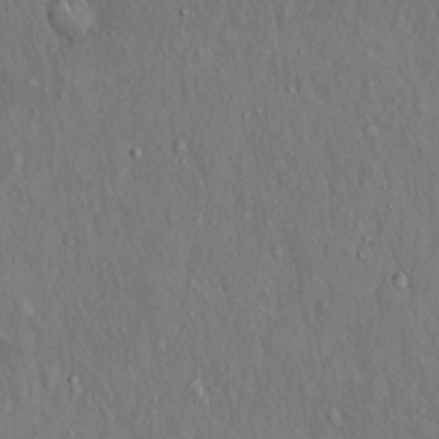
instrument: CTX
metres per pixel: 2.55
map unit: Hto
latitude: 15.7072
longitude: -60.1955
